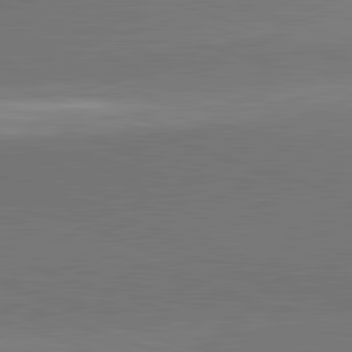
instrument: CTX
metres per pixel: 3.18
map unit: lApd
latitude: 82.2711
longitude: 148.3496
